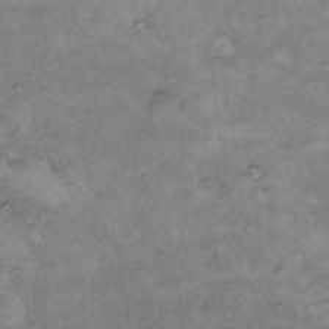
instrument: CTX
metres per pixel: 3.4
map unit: Hto
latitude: 8.6113
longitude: -60.1011
